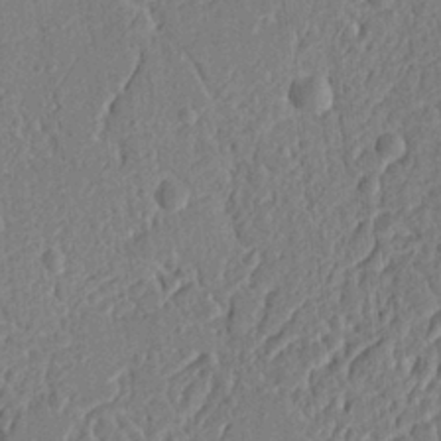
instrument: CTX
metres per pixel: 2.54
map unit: Ht
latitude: 9.5182
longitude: -76.2711
